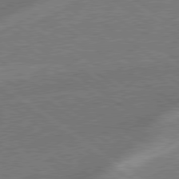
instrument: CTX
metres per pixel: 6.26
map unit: lApd
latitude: 79.0270
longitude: -171.2537
